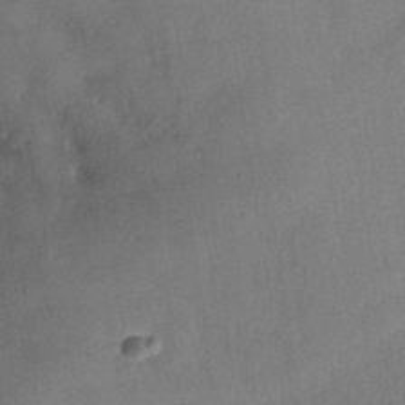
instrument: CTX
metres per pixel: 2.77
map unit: Nhe
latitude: -36.6896
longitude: -176.9513
